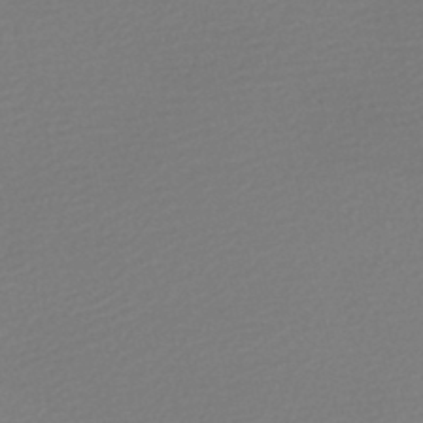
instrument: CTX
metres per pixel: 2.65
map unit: lHb
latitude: -46.4818
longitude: 60.0472
